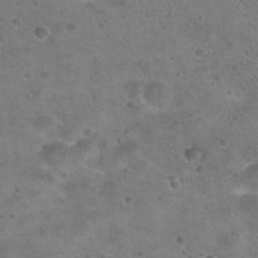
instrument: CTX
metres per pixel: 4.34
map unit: Hto
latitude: 22.8380
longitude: -48.4223
